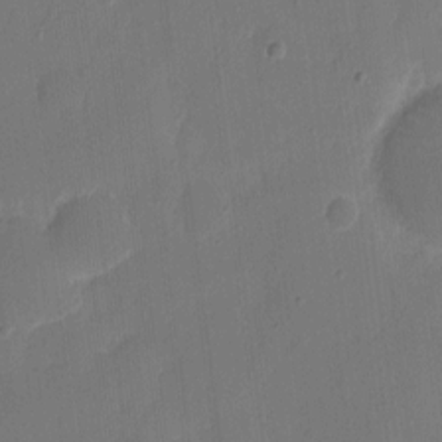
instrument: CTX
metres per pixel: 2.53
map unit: eHh
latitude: 7.0458
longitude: -68.6680
